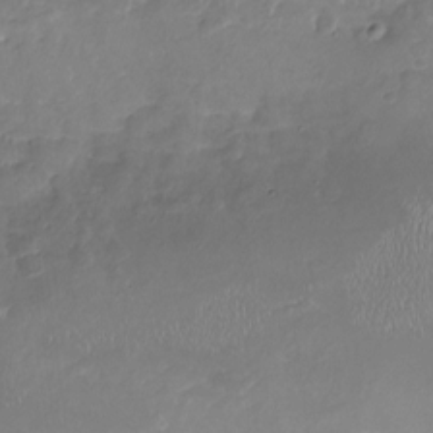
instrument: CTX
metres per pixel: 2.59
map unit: Nhu
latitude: -18.9731
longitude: -57.1214
